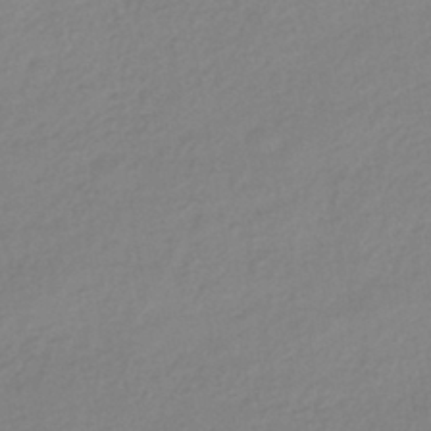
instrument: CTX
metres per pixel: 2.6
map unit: HNhu
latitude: -42.1227
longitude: 95.7288
